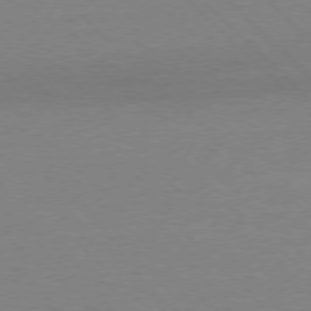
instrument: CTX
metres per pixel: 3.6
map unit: Ap
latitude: -77.6344
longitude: -92.4979
